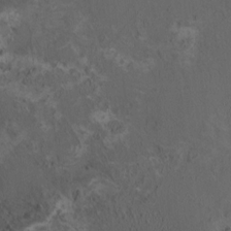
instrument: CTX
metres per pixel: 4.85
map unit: HNhu
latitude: 5.7639
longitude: 13.6155
